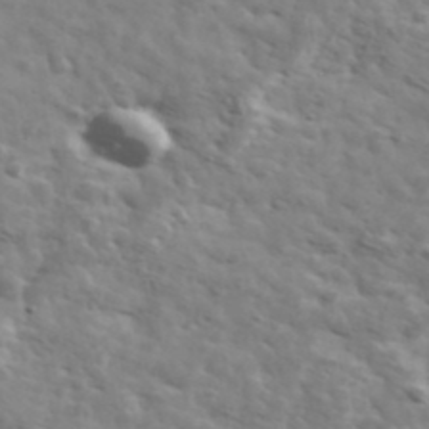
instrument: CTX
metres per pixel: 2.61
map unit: Ave
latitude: 41.9150
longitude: -108.0444
